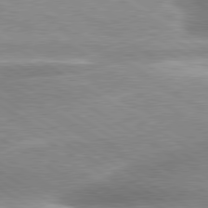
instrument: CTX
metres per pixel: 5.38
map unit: lApd
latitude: 80.1011
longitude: -135.3292
